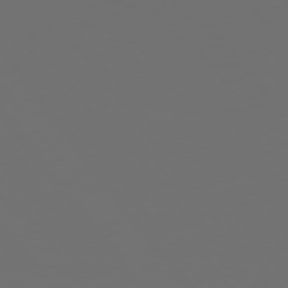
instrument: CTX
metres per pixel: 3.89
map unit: Hpe
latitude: 74.6679
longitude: -125.2725
